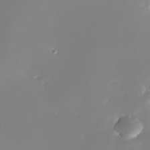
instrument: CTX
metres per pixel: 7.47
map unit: Nhe
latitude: -33.3132
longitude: -115.9528
